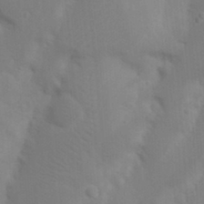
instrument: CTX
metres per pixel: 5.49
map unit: Nhu
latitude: 18.5545
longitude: -73.1026
